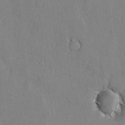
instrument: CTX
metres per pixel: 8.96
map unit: lAvf
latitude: -5.4076
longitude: -113.9528
